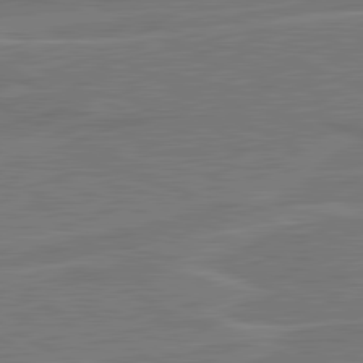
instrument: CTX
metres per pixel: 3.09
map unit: lApd
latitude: 81.1403
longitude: 122.1417
